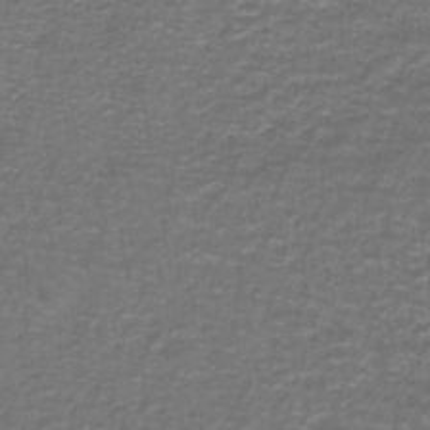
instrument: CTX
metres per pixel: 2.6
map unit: lHb
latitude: -42.3117
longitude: 55.3321
